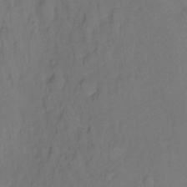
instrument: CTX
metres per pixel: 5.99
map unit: Hto
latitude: -11.6344
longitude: -40.0822
